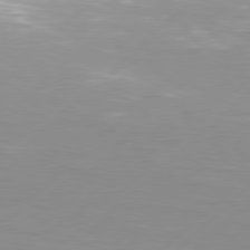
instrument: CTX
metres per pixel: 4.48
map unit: Hpe
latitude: 77.5182
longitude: -131.1781
